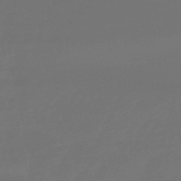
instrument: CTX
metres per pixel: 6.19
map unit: eHb
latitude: -50.6140
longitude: 78.8597
